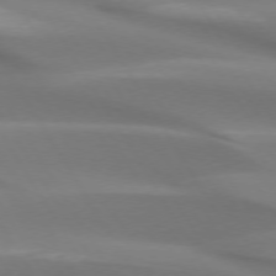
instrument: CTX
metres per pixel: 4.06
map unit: lApd
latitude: 73.8773
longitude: -50.1388
